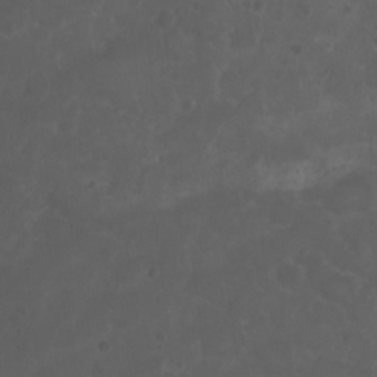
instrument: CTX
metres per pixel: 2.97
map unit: eHh
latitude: 0.6868
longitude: -54.5357
